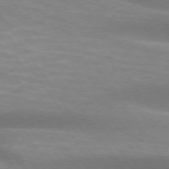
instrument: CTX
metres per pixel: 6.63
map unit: lApd
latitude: 74.4601
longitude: -49.1214
